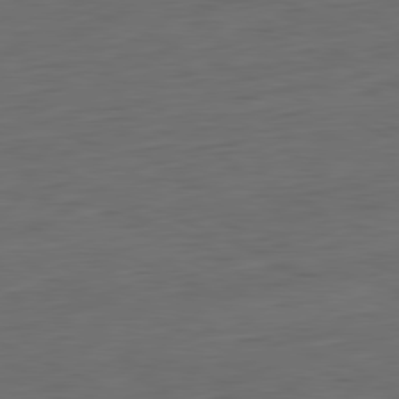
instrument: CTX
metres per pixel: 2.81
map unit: Ap
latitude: -81.7100
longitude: -76.4790
